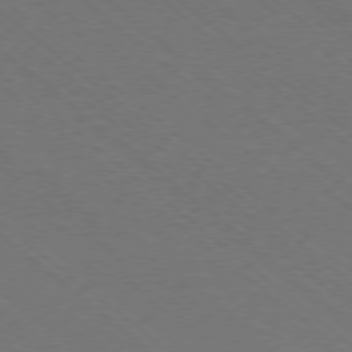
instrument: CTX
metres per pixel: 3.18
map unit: Ap
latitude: -78.3306
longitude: -64.9703
